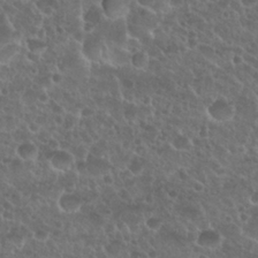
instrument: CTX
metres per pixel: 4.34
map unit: Nhu
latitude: 26.8947
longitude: -51.4804
